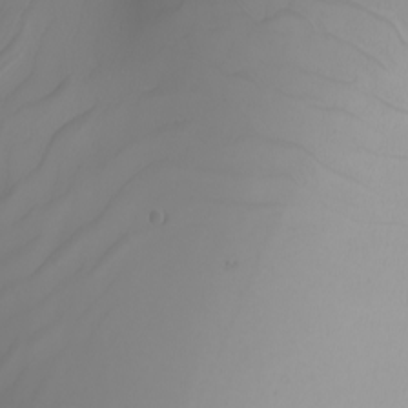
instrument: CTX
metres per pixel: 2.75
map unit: Nhu
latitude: -7.3509
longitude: -93.9528
